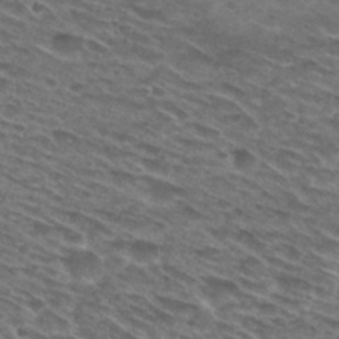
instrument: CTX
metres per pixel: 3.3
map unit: Nhu
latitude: 28.7057
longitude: -47.9339
